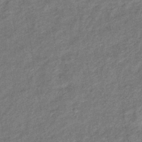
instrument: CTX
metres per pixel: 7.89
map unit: eHb
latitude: -39.6344
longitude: 80.3684
